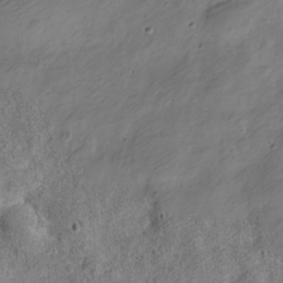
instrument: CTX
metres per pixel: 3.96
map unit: Nve
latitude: -23.8800
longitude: 107.3699
